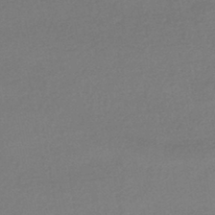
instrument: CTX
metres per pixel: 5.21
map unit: HNhu
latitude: -43.7099
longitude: 95.1998
